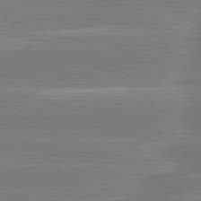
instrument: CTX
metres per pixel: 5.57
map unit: lApd
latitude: 81.1214
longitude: -131.3104
